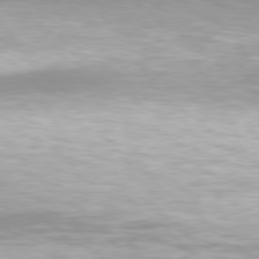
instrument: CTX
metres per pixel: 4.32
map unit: Hpe
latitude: 77.8205
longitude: -131.2726
